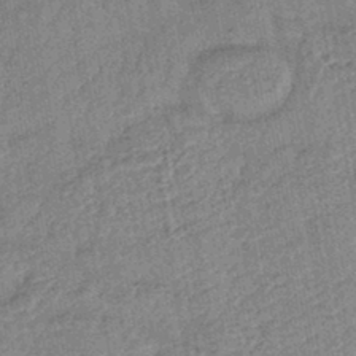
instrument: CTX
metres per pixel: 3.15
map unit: lHb
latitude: -43.2187
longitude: 80.3684
